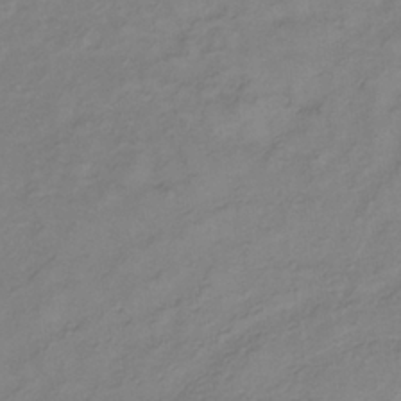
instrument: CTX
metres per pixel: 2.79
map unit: lHb
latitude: -35.7100
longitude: 72.4062
